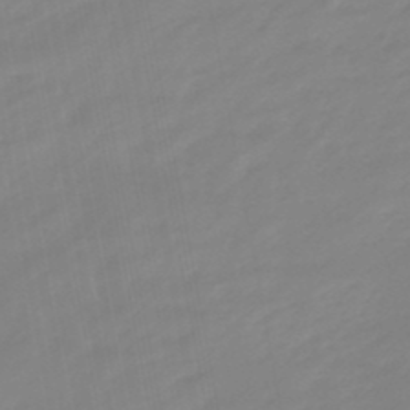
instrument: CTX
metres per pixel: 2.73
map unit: eHb
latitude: -48.3118
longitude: 84.5006
